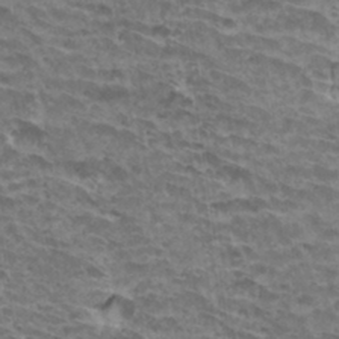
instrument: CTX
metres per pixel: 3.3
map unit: Hto
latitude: 33.1025
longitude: -41.8205
